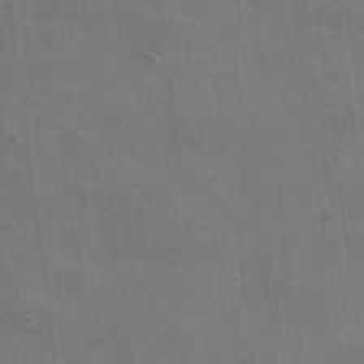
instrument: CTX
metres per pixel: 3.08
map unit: eHh
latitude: 20.5735
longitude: -66.5356
